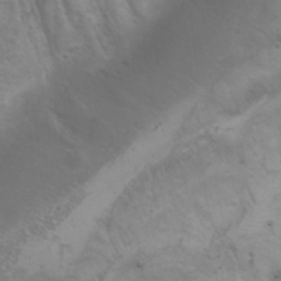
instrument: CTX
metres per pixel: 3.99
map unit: Aa
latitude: -3.3887
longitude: -73.0837
